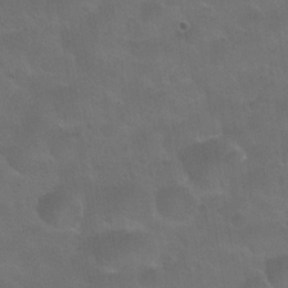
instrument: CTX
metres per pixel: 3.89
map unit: Nhu
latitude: 24.5356
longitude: -51.3670
